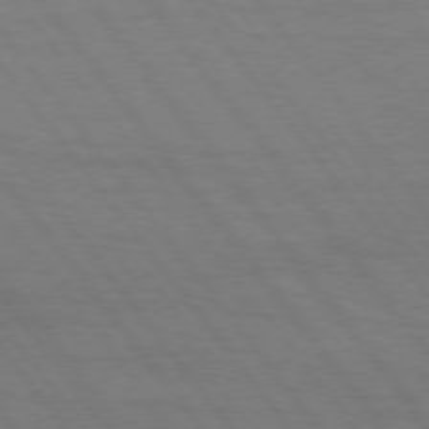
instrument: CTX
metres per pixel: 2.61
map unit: Hpe
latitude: 75.1970
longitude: -145.1781
